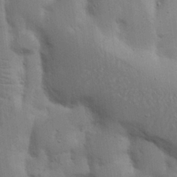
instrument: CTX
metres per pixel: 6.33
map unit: Nhu
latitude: 17.6694
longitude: -75.0836
